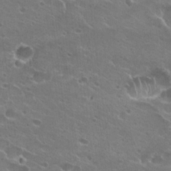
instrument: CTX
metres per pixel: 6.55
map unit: Hto
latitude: 23.0647
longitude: -41.4615
